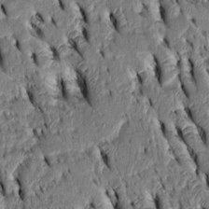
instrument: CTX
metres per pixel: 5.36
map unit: Htu
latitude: -3.3698
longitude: 151.5588
